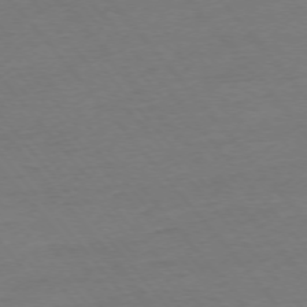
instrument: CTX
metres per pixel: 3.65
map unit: Ap
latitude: -75.6533
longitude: -82.5923
